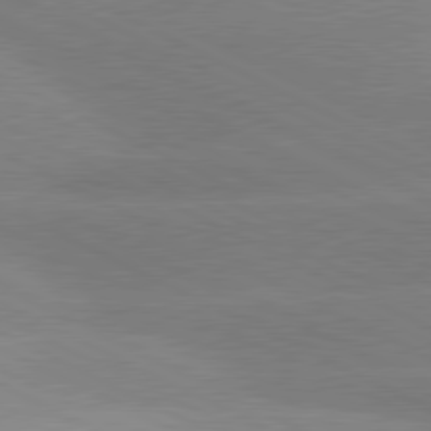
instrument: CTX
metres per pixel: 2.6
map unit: lApd
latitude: 80.6679
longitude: -151.9339
